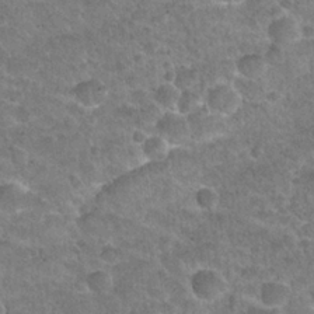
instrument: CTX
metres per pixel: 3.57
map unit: Hto
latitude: 21.4238
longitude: -48.9136
